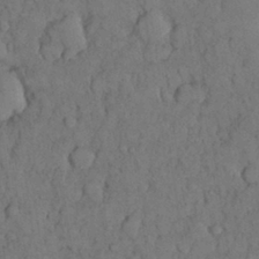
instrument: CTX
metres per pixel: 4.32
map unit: Nhu
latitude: 28.7246
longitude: -72.0444
